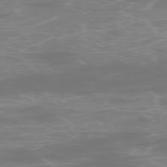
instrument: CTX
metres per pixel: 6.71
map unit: Ap
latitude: -76.8975
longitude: -62.8002
